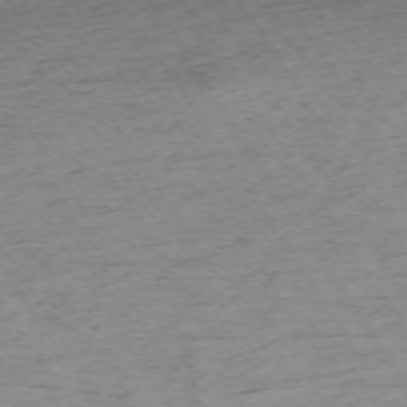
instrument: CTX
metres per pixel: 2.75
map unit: Ap
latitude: -73.0864
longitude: -68.3845
